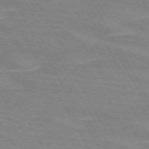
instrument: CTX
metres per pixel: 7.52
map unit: lApd
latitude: 72.1200
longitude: -55.6694
